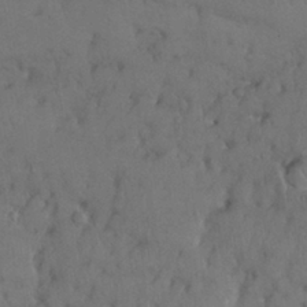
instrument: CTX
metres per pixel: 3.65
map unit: Nhu
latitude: 28.3278
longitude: -67.8961
